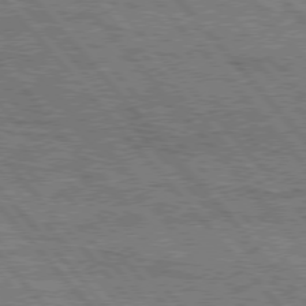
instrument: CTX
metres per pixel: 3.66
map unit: Hpe
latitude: 76.4790
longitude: -150.2711
